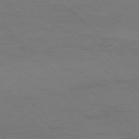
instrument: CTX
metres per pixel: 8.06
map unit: Ap
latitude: -77.0109
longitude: -76.5734
